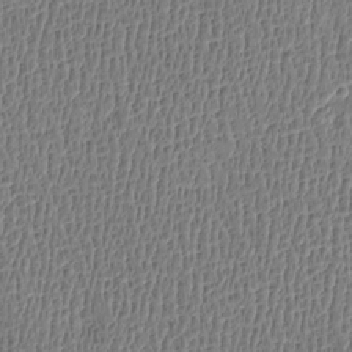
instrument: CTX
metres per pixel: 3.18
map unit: Htu
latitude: -4.7841
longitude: 175.8611
